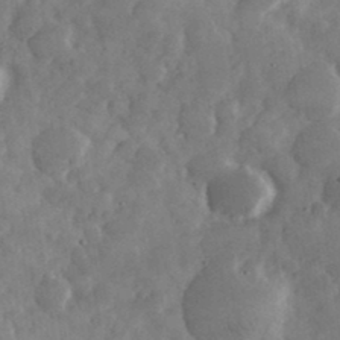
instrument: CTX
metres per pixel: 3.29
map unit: eHh
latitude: 34.9702
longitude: -69.3104
